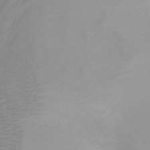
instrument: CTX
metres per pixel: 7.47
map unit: Ht
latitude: 1.5560
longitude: -36.3656
